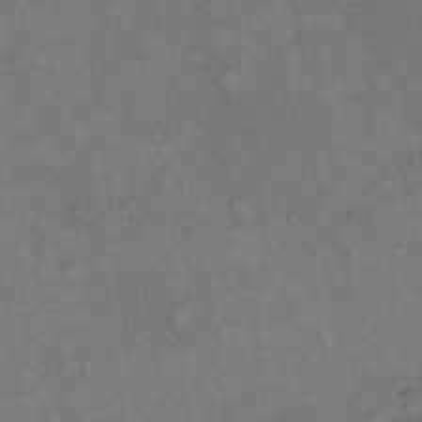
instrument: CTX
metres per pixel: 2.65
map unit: Hto
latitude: 12.2145
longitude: -60.4223
